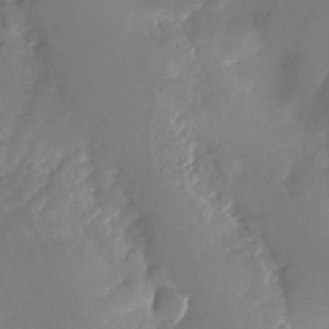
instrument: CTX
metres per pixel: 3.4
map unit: Nhu
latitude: -26.7652
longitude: -73.6316
